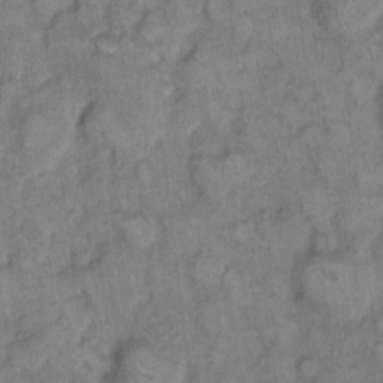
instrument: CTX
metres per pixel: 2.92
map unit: eHh
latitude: 8.3467
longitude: -63.3482
